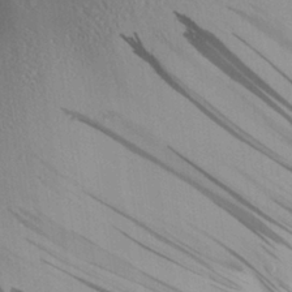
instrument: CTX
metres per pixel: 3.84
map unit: Aa
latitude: 28.9325
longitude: -135.4237
